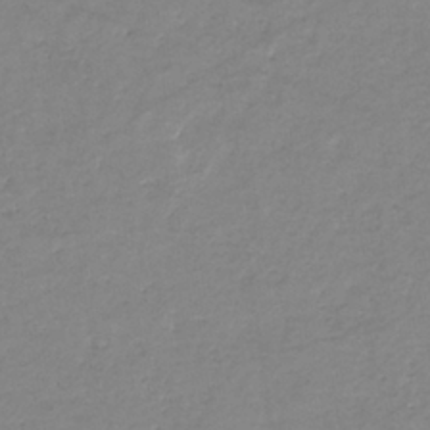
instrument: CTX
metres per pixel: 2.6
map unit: eHb
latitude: -36.4062
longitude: 74.5574
